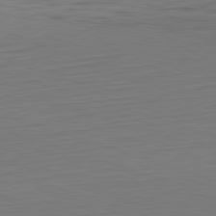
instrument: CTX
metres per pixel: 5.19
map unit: Hpe
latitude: -82.4440
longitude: 11.9745
